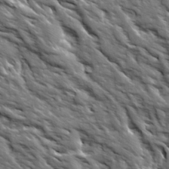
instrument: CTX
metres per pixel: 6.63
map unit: Ave
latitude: 19.4048
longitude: -135.2915
